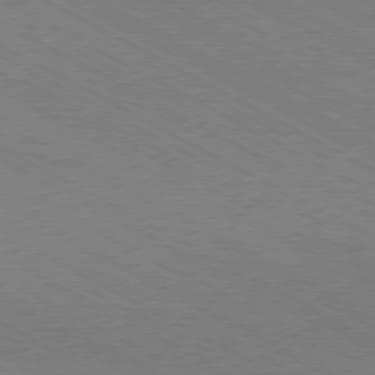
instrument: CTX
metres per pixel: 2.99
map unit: Hpe
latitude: -80.8975
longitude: 13.5777
